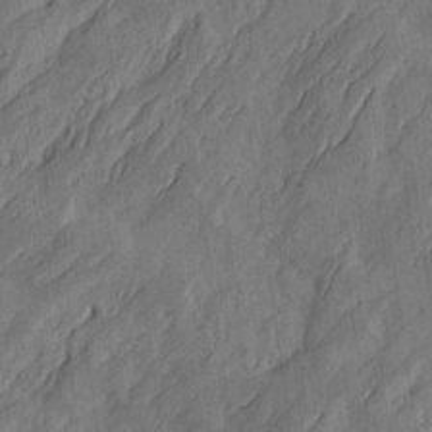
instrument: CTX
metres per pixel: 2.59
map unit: Htu
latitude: -4.4818
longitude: -177.3481
